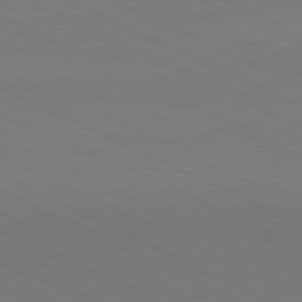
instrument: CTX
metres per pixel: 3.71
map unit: Ap
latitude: -82.1795
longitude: -71.7449
